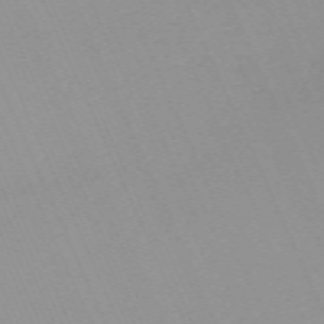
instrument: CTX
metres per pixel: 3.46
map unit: Nhu
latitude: -66.9731
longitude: 38.9542
